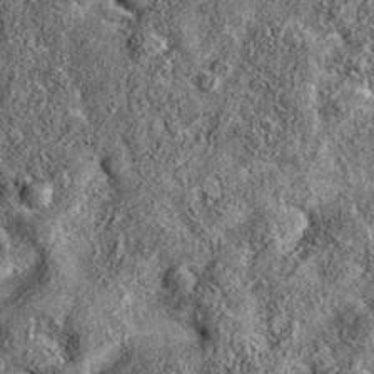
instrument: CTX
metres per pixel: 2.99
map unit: eAb
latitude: 36.7057
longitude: 108.7841
